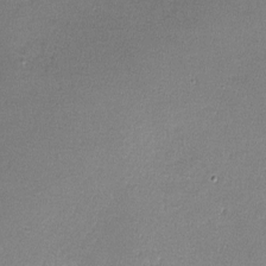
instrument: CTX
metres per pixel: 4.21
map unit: lHvf
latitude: -11.5399
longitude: -102.4601
